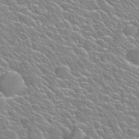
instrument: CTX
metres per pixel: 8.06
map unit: Nhu
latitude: 28.0633
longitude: -53.1214
